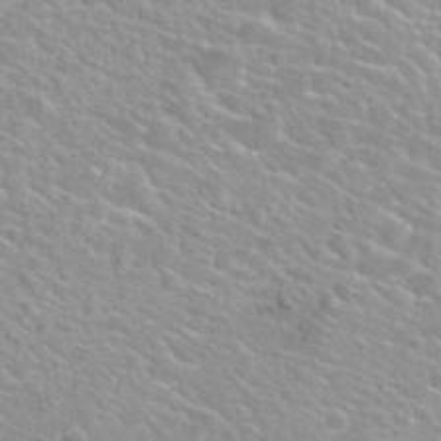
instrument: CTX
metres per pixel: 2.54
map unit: Nhu
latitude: 30.3090
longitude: -50.1011
